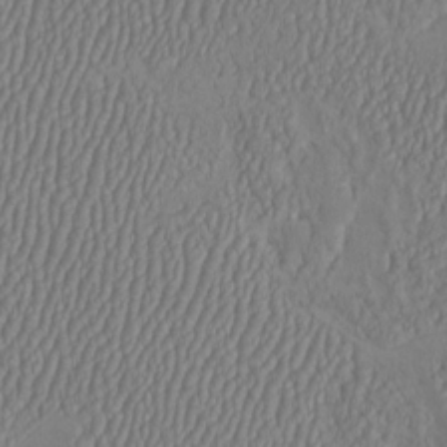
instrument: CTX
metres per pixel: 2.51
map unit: HNhu
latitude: -1.7478
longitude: 13.1620
